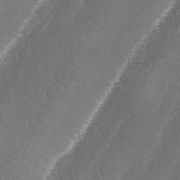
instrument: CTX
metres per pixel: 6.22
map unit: lAa
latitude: -4.3117
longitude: -128.9136
